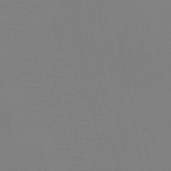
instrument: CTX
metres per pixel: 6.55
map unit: HNb
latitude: -46.6707
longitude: -42.8758
